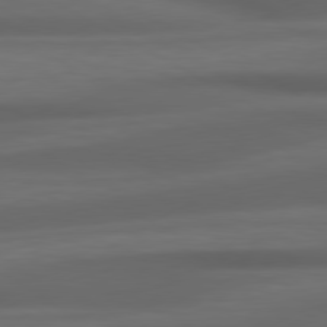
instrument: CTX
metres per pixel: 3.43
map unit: Hpe
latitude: 79.1781
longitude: -119.5560
